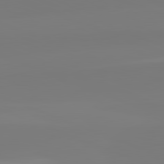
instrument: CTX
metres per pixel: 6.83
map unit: lApd
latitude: 82.1199
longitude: -159.5371
